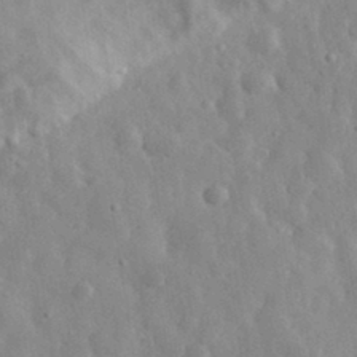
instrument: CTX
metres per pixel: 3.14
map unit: eHh
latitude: 31.6883
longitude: -72.6491
